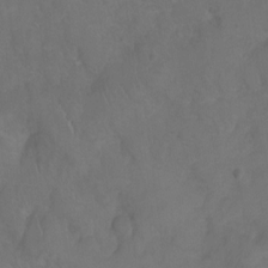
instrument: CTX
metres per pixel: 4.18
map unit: Hto
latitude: 5.2726
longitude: -31.0270
